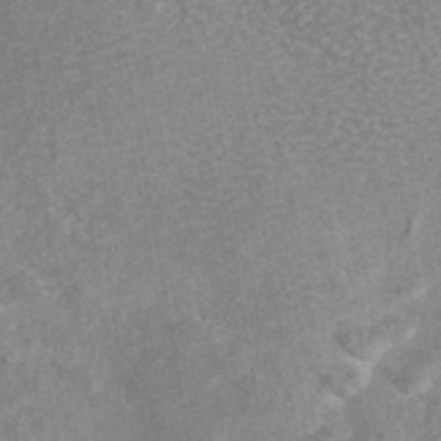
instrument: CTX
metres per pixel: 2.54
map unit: eAb
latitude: 44.6868
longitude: 106.3496
